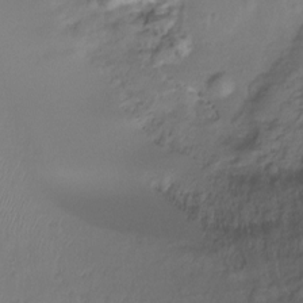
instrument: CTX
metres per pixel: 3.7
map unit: Htu
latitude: -14.6519
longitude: -44.8380
